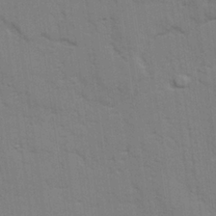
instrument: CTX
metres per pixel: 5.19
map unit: lAvf
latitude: 28.5168
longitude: -108.9135
